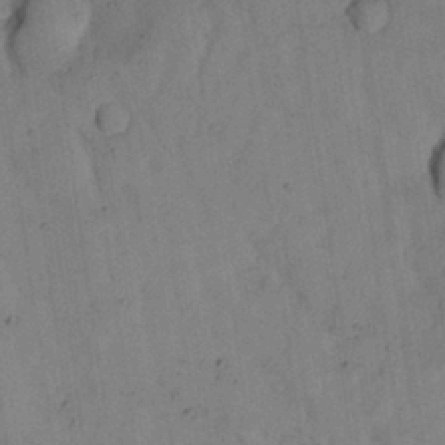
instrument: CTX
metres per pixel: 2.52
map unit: Nhu
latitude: 28.0255
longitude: -72.1011
